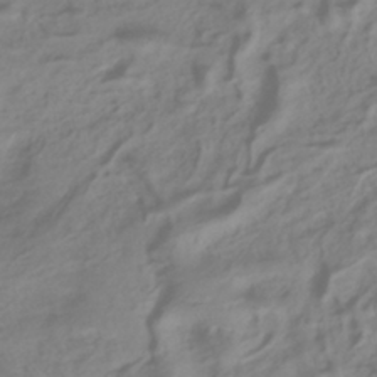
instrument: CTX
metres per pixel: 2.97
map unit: ANa
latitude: -38.4062
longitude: 96.2740
